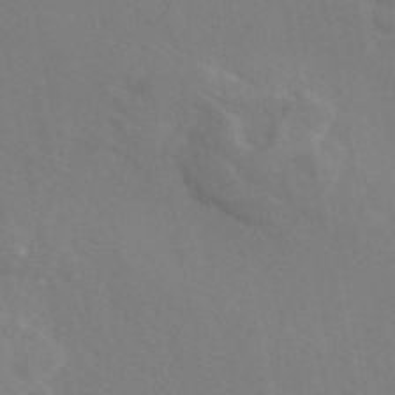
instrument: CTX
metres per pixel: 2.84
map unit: eAb
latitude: 45.8583
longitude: 112.5763
